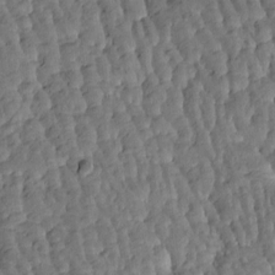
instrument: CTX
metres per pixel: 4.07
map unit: Htu
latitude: -0.2740
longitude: -179.1592
